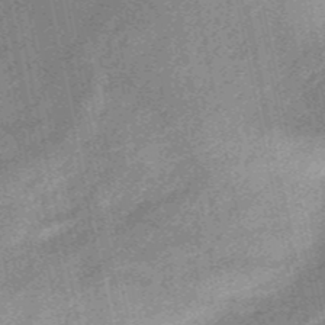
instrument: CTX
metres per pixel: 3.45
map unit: HNb
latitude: -53.1242
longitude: -49.2915
